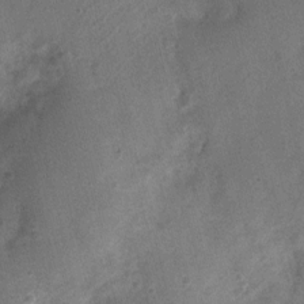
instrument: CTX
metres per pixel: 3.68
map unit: Nhu
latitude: 3.7638
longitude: -16.4601
